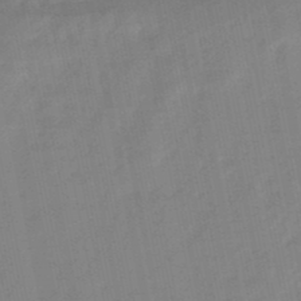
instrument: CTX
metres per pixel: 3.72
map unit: lHb
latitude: -48.9731
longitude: 79.5399
